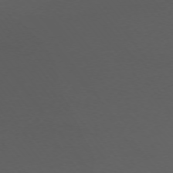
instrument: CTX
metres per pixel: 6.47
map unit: Ap
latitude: -74.9164
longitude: -72.3279
